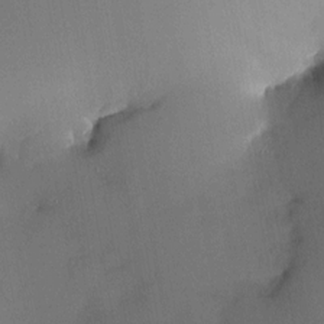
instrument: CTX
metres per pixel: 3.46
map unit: HNhu
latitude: 5.0080
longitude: 14.2362
